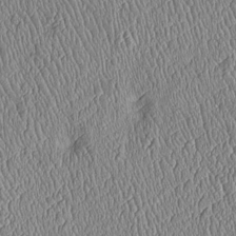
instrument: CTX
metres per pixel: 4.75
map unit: Htu
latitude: -6.2361
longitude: 155.5399
